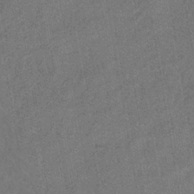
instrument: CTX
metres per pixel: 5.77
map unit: lHb
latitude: -38.2551
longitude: 73.9367
